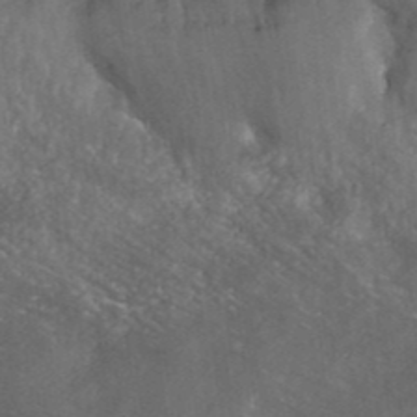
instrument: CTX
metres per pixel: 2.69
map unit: ANa
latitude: 42.2334
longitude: 26.4062
